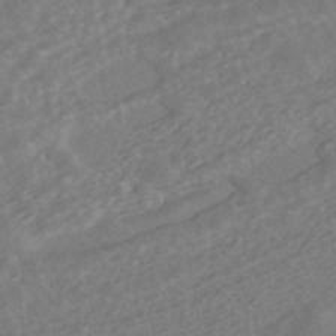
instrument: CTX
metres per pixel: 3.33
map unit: HNhu
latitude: -40.1983
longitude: 109.2943
